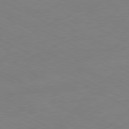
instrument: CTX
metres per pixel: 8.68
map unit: Ap
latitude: -81.0109
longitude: -94.9514
